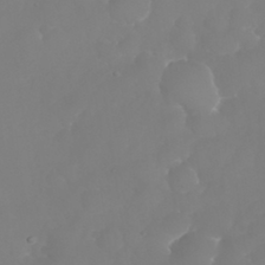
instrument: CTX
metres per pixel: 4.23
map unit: eHh
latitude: 30.8002
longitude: -65.1970
